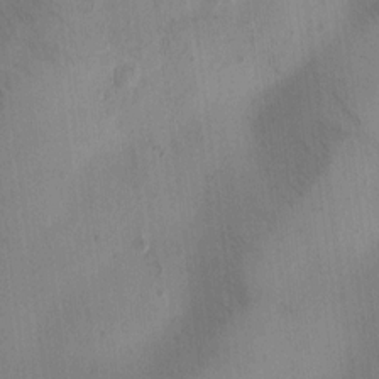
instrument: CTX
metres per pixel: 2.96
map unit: HNhu
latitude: 10.5546
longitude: 9.3698
